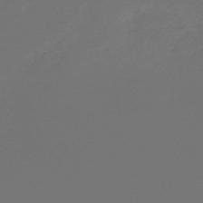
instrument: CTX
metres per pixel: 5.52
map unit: lHb
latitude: -47.8044
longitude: 59.8044
